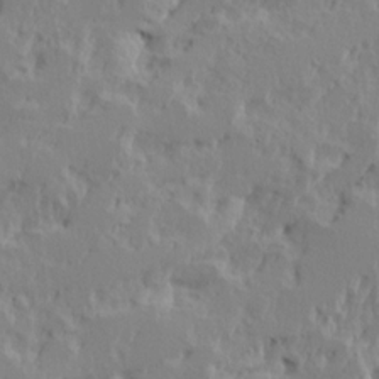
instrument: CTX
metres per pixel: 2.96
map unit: Ave
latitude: 15.5938
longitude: -137.8206
